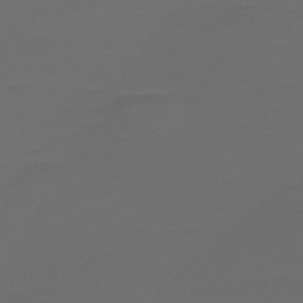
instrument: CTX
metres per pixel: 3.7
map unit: Nve
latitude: -58.6329
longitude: 66.3117
